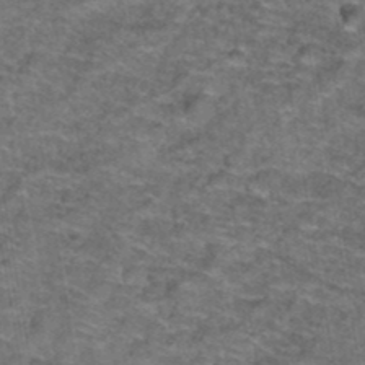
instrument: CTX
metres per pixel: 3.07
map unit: Hto
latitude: 39.6127
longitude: -42.5168
